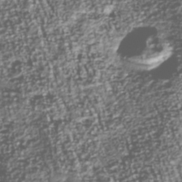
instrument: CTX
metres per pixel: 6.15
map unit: Nhu
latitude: -39.6155
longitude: -82.1766
